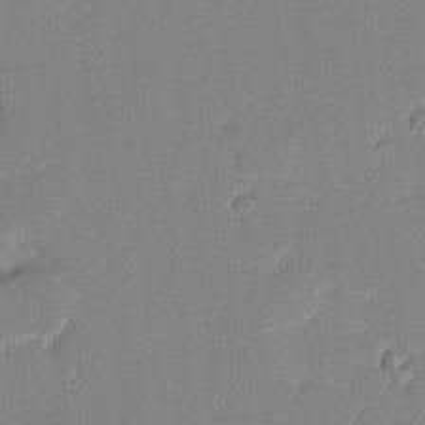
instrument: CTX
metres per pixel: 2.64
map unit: eHh
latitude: -1.3510
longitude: -83.6882
